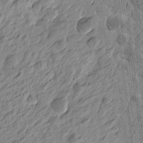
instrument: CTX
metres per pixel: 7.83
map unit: Htu
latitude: -4.5762
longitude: -179.4238
